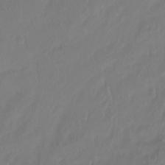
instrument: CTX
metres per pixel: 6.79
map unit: Htu
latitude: -16.1039
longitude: -46.4412
